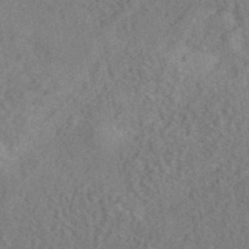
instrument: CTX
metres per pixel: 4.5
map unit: ANa
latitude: 41.7449
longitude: 52.5384
